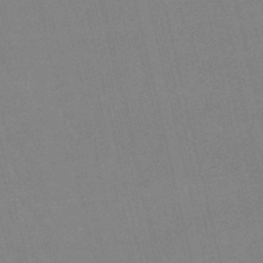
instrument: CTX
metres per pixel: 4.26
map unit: lHb
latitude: -49.1620
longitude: 71.0109
